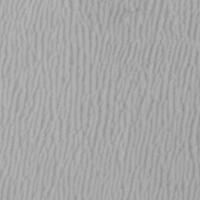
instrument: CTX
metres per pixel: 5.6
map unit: Htu
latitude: -8.7841
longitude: -76.5923
